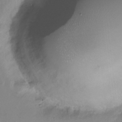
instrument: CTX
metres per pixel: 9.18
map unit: Nhu
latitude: -28.3117
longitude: -78.9514
